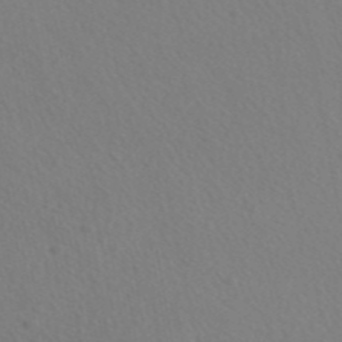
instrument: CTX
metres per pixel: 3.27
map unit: ANa
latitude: 43.6127
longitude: 27.5021
